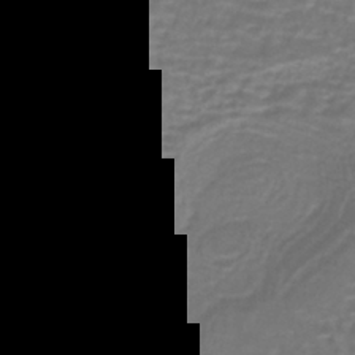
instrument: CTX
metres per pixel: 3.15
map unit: lHb
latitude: -41.0108
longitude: 58.1983
